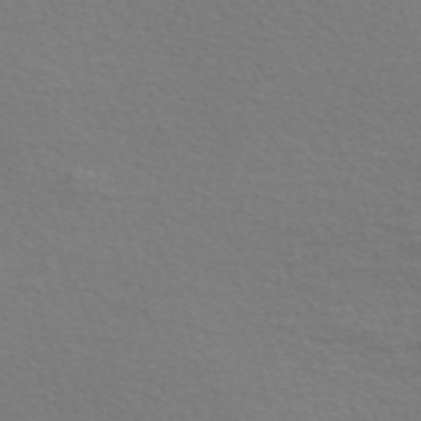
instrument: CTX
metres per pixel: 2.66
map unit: Nve
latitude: -56.5385
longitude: 60.1417
